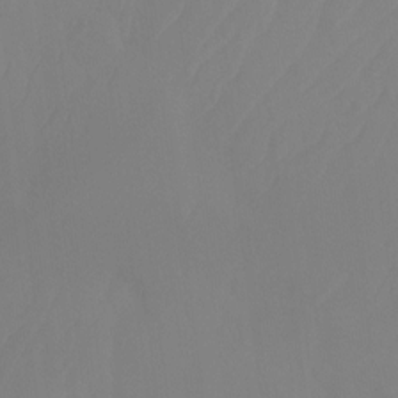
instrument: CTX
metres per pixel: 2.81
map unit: Ht
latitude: -13.9556
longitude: -50.4034
